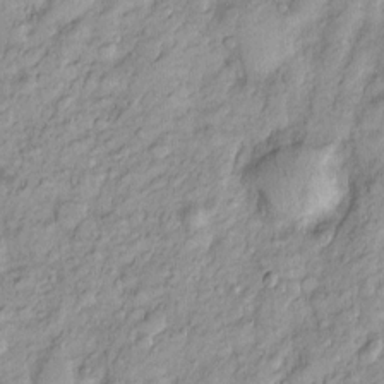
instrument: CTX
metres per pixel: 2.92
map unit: Htu
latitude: -4.9919
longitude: 158.8597
